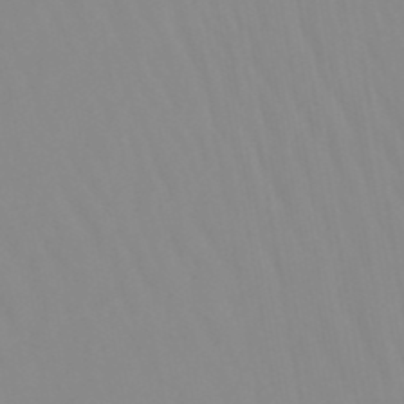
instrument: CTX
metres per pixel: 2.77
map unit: lHb
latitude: -48.6141
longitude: 74.2551
